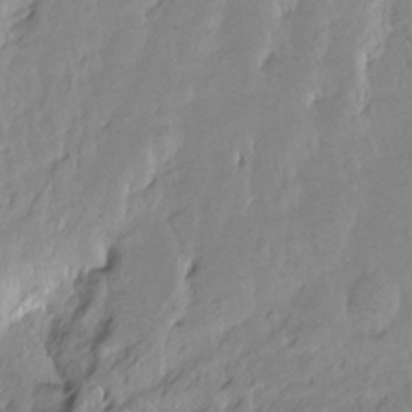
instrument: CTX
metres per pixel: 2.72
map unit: Ht
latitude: -14.6897
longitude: -42.2523
